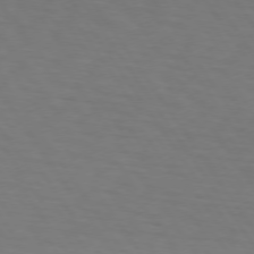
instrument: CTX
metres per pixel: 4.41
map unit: lApd
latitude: 73.5938
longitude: -75.9717
